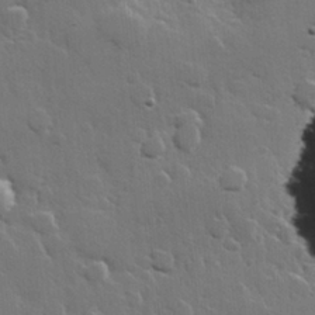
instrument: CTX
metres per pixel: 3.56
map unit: Hve
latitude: 22.8569
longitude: 149.3888
